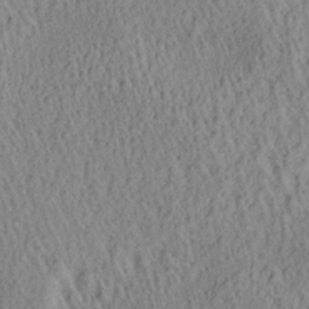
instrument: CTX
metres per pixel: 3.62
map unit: Aa
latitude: 29.4615
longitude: -137.4049
